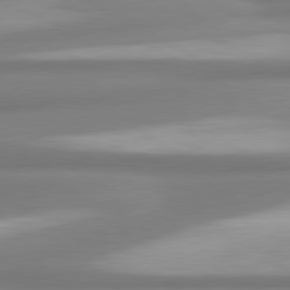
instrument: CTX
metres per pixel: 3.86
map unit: lApd
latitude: 80.8569
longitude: -175.8206
